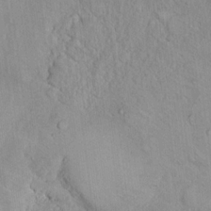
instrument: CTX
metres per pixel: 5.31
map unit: Ht
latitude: 15.0270
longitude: -36.8569
